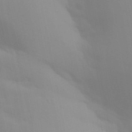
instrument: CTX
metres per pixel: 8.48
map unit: Aa
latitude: 32.4223
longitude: -145.4048
